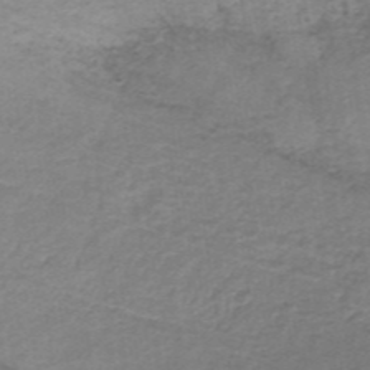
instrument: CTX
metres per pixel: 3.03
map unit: HNb
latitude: -34.9542
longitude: 60.2928
